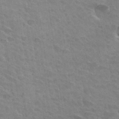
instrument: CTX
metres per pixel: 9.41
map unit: Hto
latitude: 33.1970
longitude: -41.7827
